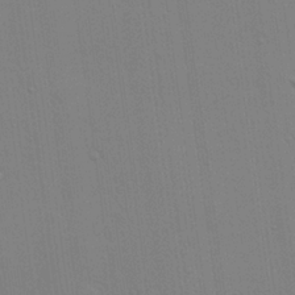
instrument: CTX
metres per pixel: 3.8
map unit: Hve
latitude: 25.7260
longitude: -91.1970
